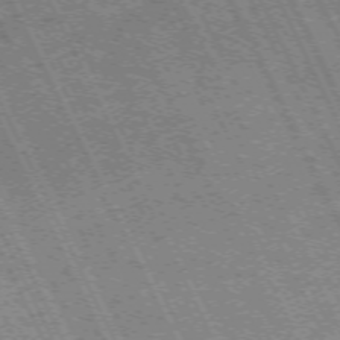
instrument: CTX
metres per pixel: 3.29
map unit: Hpe
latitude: -71.0675
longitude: 14.2173
